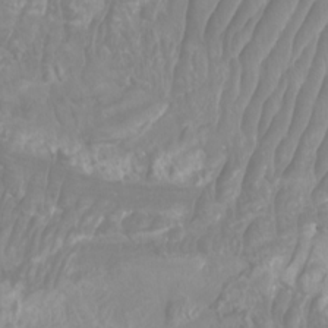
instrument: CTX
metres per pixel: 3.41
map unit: Htu
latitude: -9.6533
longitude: -74.9136
